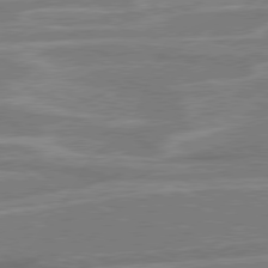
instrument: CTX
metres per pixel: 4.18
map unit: Hpe
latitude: 79.1592
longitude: -122.9136
